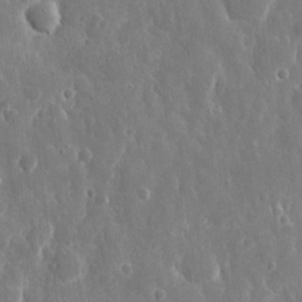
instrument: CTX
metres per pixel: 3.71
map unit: eHh
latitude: 12.2334
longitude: -73.2348
